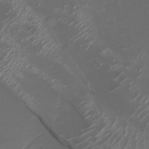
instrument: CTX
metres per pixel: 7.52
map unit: Nhu
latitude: -6.5384
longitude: -90.1956
